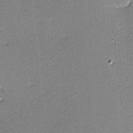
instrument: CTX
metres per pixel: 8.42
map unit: lHvf
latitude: -11.8611
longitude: -102.2711
